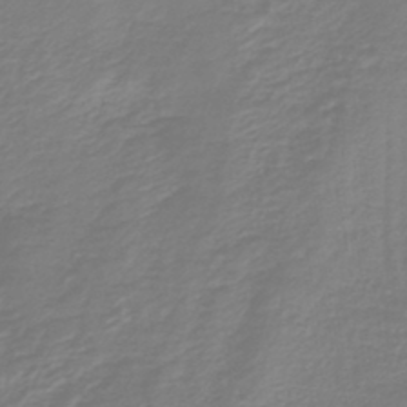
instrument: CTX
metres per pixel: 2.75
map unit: lHb
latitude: -40.9353
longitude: 72.2361
